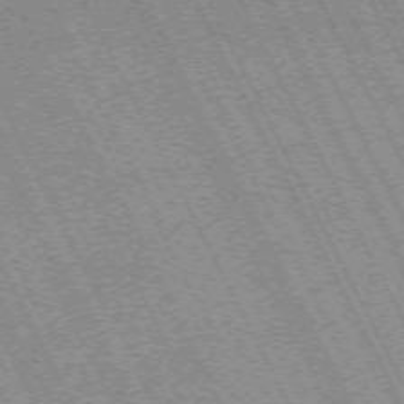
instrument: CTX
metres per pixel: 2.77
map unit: Hpe
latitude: -71.1242
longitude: 14.4629
